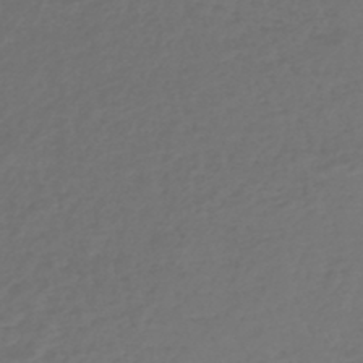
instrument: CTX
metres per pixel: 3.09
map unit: lHb
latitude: -43.9745
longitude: 71.5777
